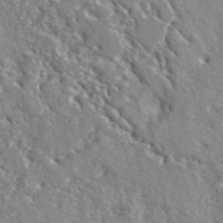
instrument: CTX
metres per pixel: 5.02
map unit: lHvf
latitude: 42.2712
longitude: -89.8773
